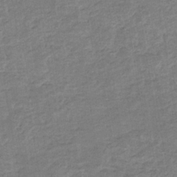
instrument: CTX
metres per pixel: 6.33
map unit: eHb
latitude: -35.5588
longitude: 77.5588
